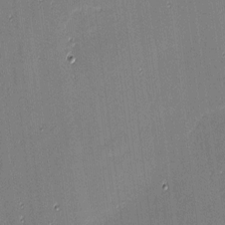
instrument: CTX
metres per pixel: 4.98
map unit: eHh
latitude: -3.9556
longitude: -83.3481
